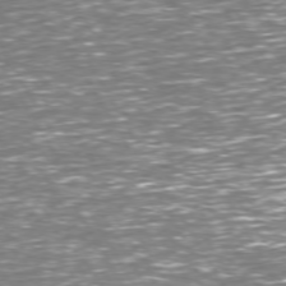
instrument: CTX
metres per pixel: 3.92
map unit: Hpe
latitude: 72.8758
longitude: -123.2159
